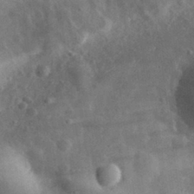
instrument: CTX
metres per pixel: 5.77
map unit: eHh
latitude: 32.1389
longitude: -72.3468
